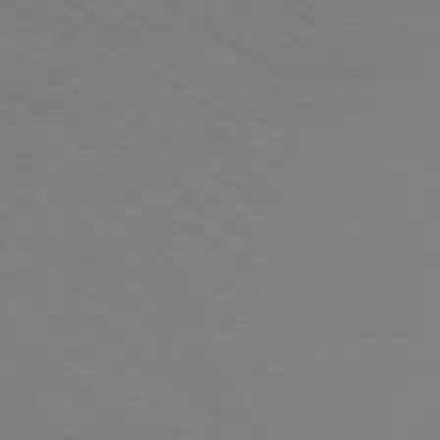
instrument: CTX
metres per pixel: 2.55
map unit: Ap
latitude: -79.4076
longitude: -79.0648
